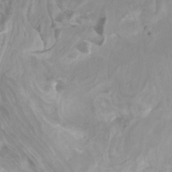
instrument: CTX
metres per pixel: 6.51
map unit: Htu
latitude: -5.6533
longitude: -75.9528
